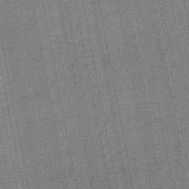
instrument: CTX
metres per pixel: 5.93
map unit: HNb
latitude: -49.2187
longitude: -38.3467
